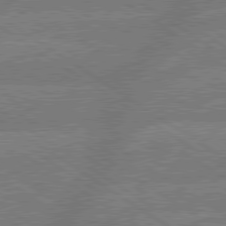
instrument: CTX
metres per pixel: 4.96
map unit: lApd
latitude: 79.6316
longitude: -161.8394
